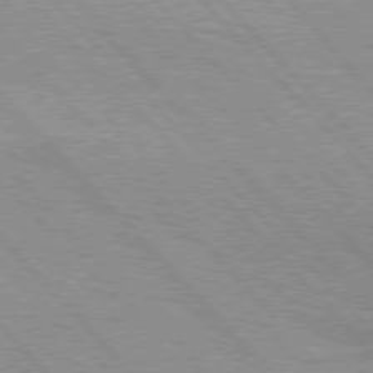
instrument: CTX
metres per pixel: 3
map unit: lApd
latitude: 76.4979
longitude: -72.9136
